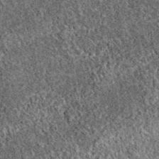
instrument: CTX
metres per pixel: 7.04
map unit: eAb
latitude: 38.3845
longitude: 111.2376
